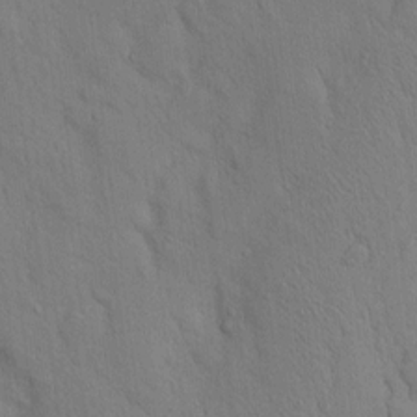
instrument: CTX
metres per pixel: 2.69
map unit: lAvf
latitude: 9.8206
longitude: 168.5195
